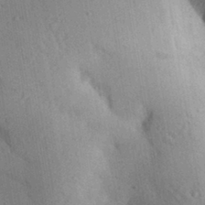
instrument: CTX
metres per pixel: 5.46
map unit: Aa
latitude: 28.7624
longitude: -146.8380
